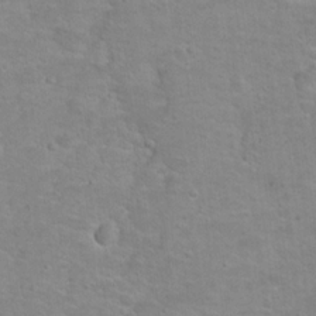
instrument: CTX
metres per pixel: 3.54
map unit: Nhu
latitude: 17.4804
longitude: -32.0822
